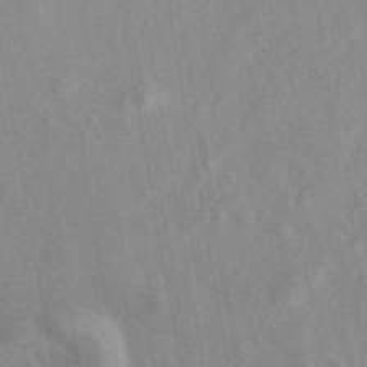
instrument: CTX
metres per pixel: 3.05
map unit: eAb
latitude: 42.1578
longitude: 109.6722
